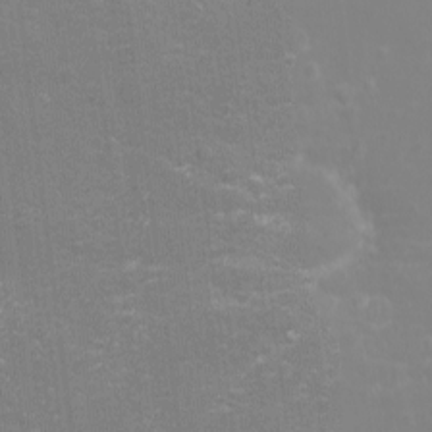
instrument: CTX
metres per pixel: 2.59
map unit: eHh
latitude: -2.9730
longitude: -75.6694
